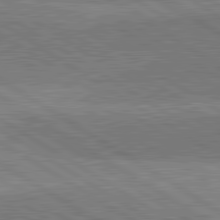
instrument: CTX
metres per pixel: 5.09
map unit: lApd
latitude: 81.8961
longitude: 140.5196
